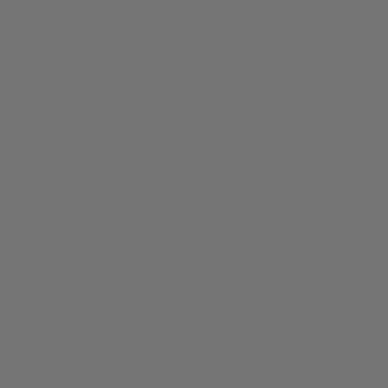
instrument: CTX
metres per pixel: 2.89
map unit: Hpe
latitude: -73.7288
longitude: 5.1431
